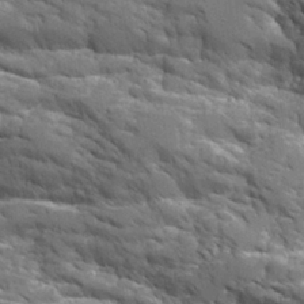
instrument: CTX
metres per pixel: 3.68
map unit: Aa
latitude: 26.2334
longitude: -127.9150
